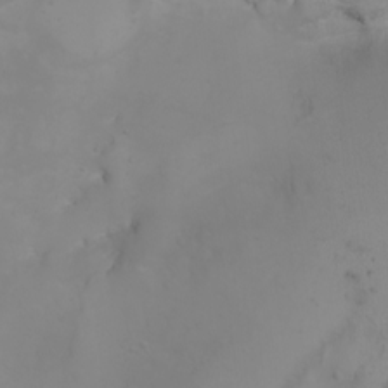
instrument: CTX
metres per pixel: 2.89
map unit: Nhu
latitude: -5.1620
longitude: -92.8569
